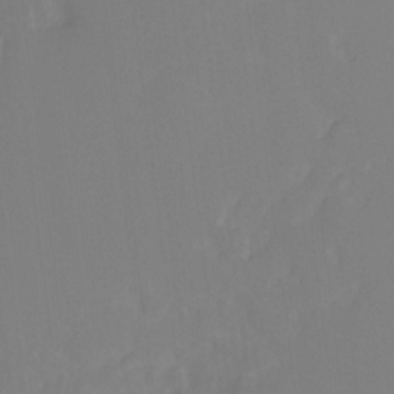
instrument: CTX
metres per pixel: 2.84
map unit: Hto
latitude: -9.0108
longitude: -46.4601
